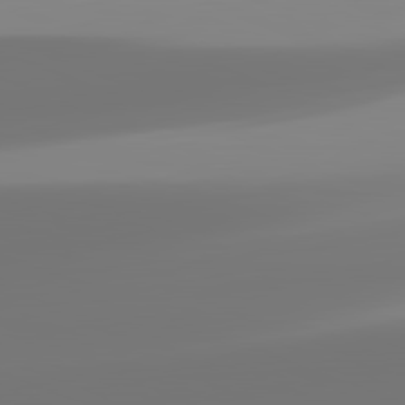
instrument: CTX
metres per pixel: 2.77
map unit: lApd
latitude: 82.1766
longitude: -150.2711
